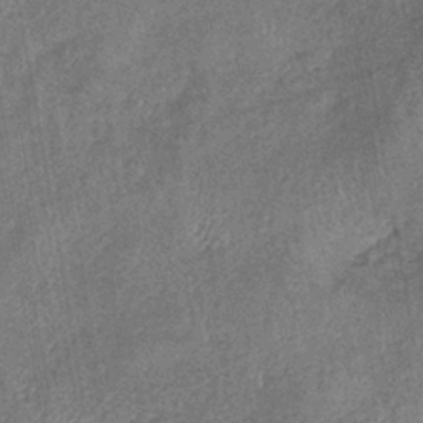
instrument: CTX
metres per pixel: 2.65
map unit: eHb
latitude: -39.9556
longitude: 76.2739
